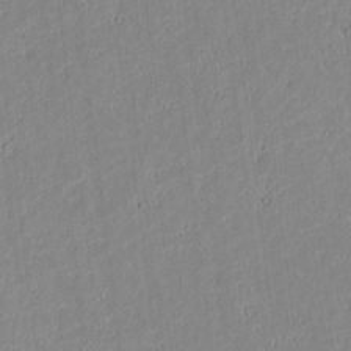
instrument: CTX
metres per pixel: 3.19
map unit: lAvf
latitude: 8.3278
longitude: 167.9367
